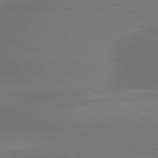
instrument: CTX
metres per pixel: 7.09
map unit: lApd
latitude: 79.6316
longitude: -88.4979
